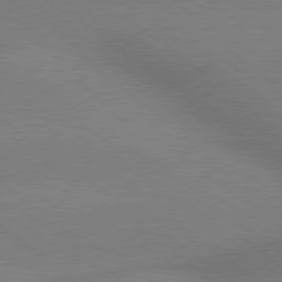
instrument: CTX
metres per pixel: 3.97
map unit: lApd
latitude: 79.3104
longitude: 179.6155
